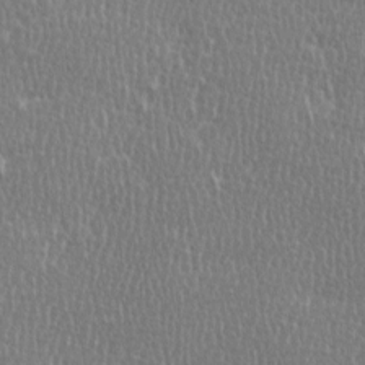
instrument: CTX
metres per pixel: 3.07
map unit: Ave
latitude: -0.5007
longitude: -114.7246
